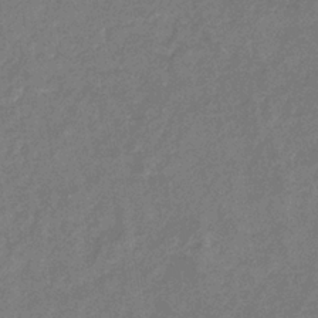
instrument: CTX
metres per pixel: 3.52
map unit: eHb
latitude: -34.3873
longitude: 74.7652
